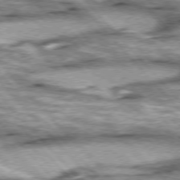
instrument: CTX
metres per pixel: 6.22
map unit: lApd
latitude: 76.0633
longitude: -50.1577
